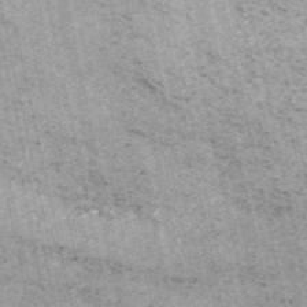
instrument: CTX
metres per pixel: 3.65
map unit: HNb
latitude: -53.5399
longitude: -38.2145
